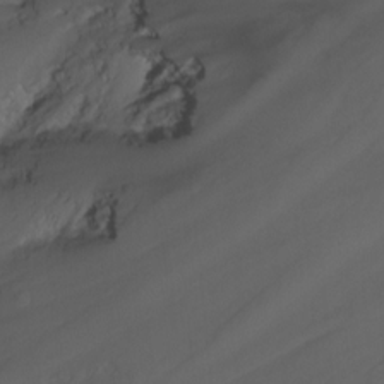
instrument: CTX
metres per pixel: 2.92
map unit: Nhu
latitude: -9.3510
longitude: -77.8016
